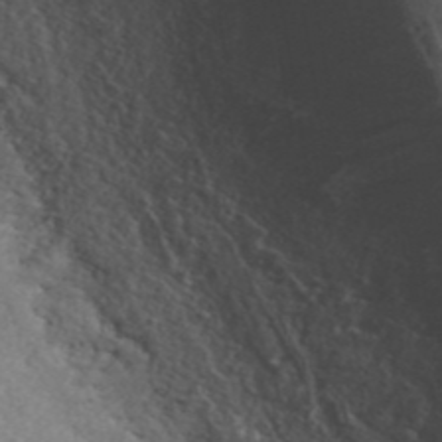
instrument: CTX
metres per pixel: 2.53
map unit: ANa
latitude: 43.7639
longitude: 25.7855
